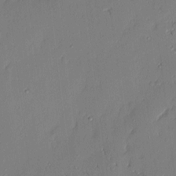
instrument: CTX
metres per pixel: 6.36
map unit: eHh
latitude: 3.6883
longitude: -76.5168
